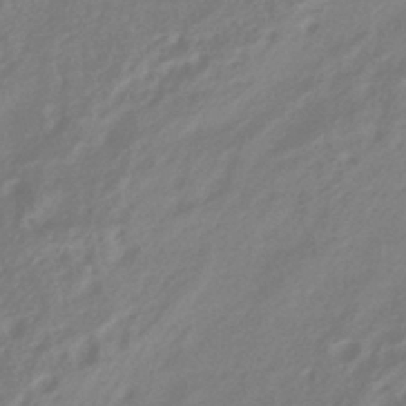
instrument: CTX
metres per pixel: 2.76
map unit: HNhu
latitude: -41.6344
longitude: 91.8234
